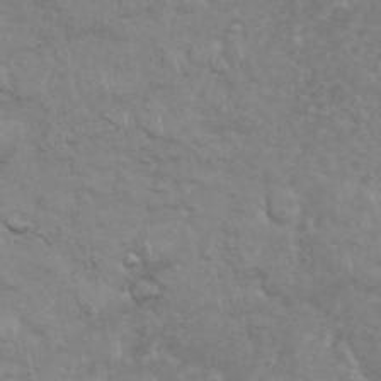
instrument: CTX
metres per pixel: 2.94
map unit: eHh
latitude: 35.8772
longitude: -62.4790
